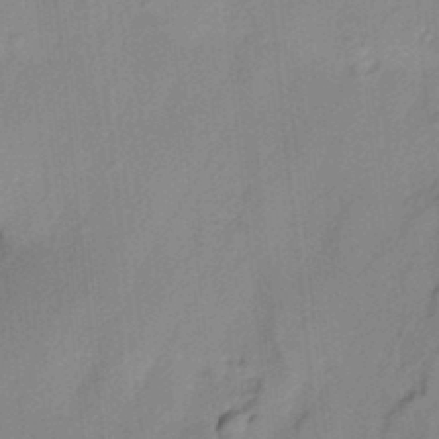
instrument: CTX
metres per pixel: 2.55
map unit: HNhu
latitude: 14.1767
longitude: 10.4440
